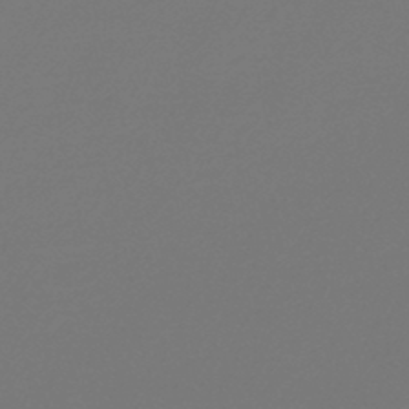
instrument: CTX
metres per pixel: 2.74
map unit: lHb
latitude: -46.0283
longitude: 65.9178
